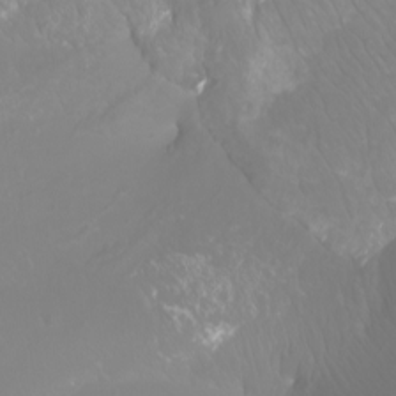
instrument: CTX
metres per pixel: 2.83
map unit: Nhu
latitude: -9.5588
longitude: -70.3467
